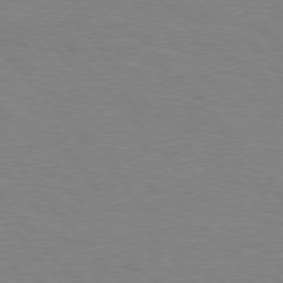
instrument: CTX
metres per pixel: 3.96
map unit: Hpe
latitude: 76.3845
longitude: -151.6316
